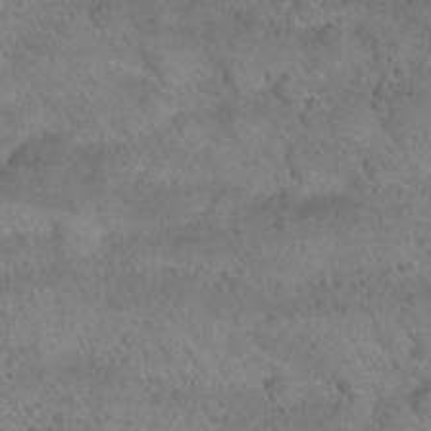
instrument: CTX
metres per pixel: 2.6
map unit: Nhu
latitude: 26.5546
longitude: -54.4412
